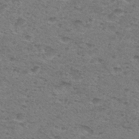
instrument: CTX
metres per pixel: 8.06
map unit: Hto
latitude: 30.5735
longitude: -48.2334
